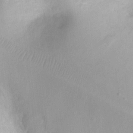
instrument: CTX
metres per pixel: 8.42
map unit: Ht
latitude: -8.4062
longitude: -21.5371
